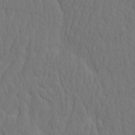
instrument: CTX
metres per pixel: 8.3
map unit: eHh
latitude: -2.8219
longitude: 15.0676
